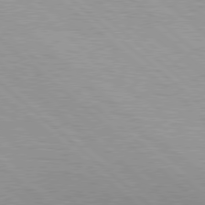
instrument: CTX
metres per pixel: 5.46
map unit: Hpe
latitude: 78.5168
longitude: -140.1011
